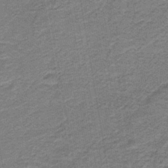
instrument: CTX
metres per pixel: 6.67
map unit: HNb
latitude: -39.1809
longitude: 50.9920
